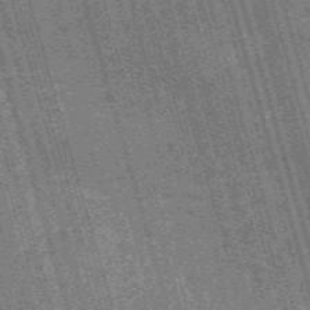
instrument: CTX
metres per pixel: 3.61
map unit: Nve
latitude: -59.6910
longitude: 62.4251
